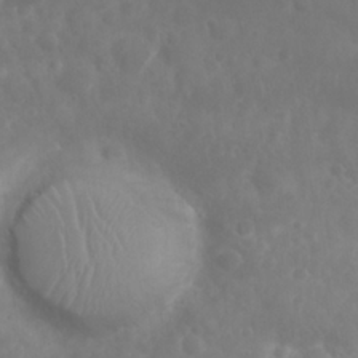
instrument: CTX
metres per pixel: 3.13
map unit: Nhu
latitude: 25.6127
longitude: -61.4237
